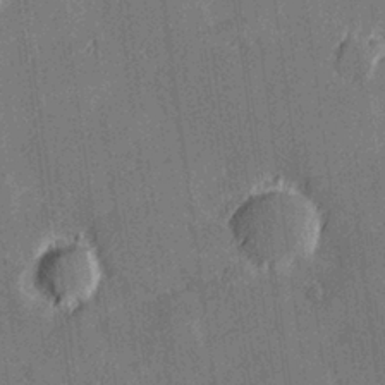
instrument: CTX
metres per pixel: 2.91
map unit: Hve
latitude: 27.7828
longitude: 144.2740
